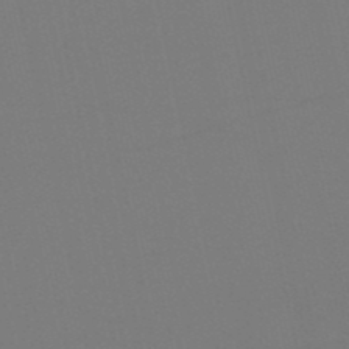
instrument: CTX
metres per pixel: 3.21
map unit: lHb
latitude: -50.3117
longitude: 70.6141
